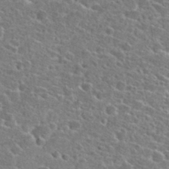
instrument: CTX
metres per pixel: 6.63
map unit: Hto
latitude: 24.6490
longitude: -47.3482
